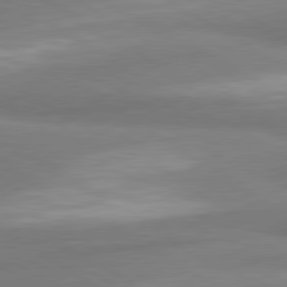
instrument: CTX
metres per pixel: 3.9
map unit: lApd
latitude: 80.2522
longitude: 177.7289
